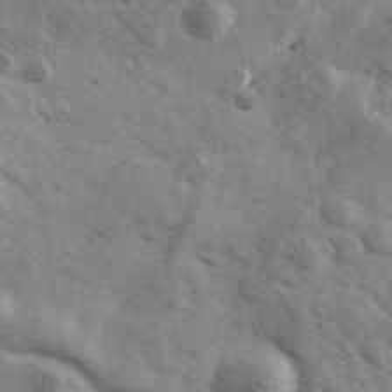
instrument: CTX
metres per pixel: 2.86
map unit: Ave
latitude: 38.9891
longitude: -107.7828
